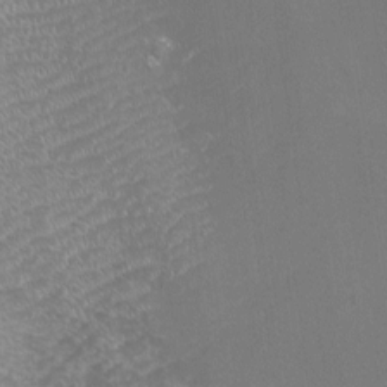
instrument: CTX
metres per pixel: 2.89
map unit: Htu
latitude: -10.4440
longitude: -73.5560
